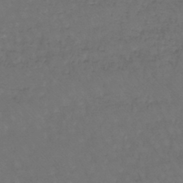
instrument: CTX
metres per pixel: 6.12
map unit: lHb
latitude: -43.7477
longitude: 73.4454
